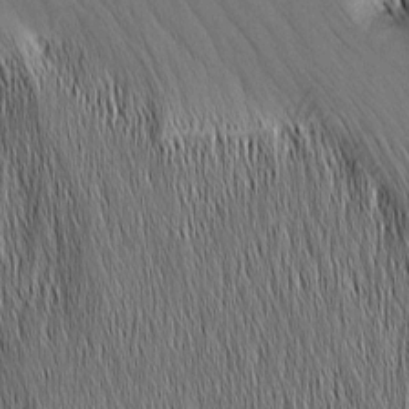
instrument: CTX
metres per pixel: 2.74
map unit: Nhu
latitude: -5.1620
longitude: -151.5371
